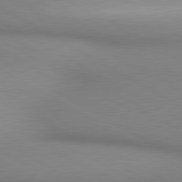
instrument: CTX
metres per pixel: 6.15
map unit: lApd
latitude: 80.5168
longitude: 135.8044
